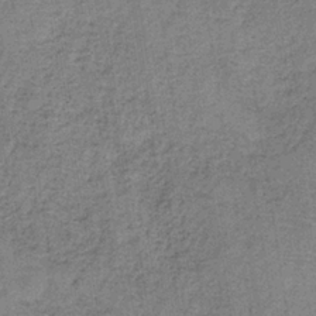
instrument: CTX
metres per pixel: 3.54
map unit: HNb
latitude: -34.9164
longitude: 54.0661
